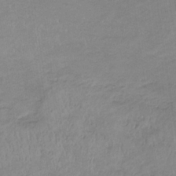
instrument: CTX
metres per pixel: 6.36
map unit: lHb
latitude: -33.5966
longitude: 68.9541
